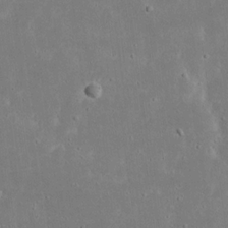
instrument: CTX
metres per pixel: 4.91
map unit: eHh
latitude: 18.0444
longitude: -72.3090
